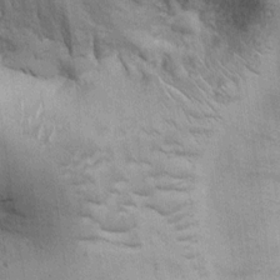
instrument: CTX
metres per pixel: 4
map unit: Ht
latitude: -3.7855
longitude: -13.5371
